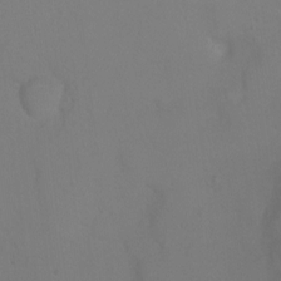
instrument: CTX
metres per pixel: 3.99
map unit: Ht
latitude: -0.6330
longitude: -35.9906
